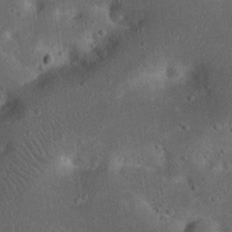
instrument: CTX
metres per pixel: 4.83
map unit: Nhu
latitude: 22.6112
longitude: -71.5182
